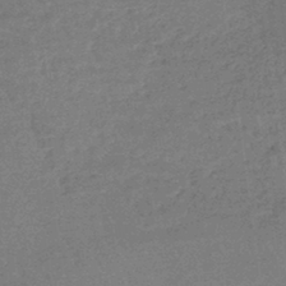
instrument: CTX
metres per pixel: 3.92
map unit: lHb
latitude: -42.4817
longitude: 66.6140
